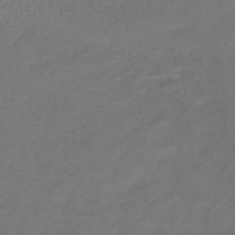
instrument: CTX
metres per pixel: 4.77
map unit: lHb
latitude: -42.8030
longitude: 76.8030
